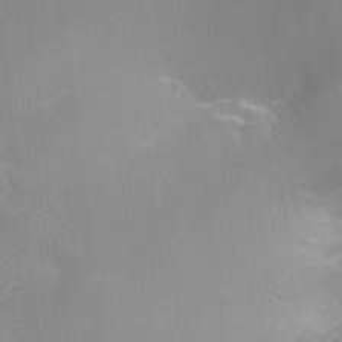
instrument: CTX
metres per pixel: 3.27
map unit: Ht
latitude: -16.0094
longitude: -40.6112
